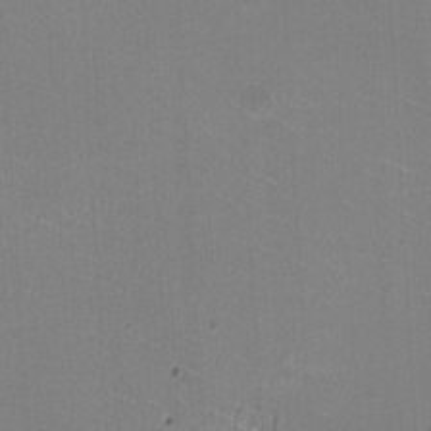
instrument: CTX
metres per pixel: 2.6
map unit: HNhu
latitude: -1.5966
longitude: -1.4426
